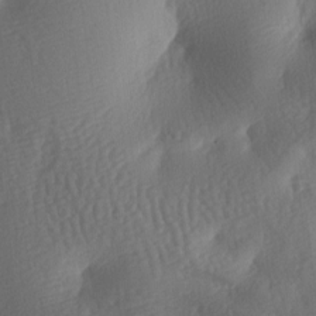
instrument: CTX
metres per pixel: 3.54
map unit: lAa
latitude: -7.9745
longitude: -128.2711
